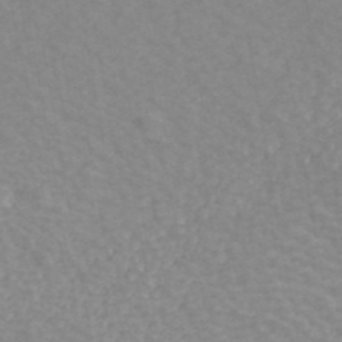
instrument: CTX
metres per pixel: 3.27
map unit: ANa
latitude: 41.3859
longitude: 32.7841
